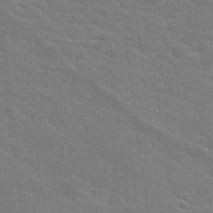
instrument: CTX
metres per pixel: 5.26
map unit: lHvf
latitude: 26.3656
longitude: 142.5384
